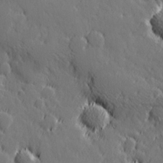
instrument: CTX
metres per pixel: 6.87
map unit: Hve
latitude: 26.4034
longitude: 144.8408
